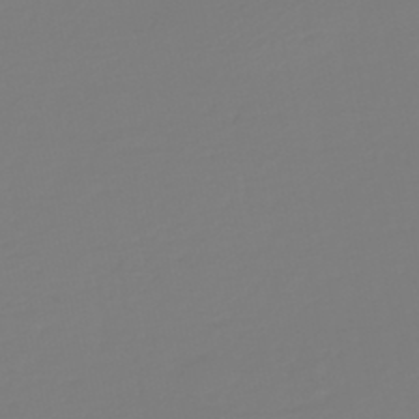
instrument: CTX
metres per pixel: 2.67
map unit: HNb
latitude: -46.2739
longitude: 56.2739
